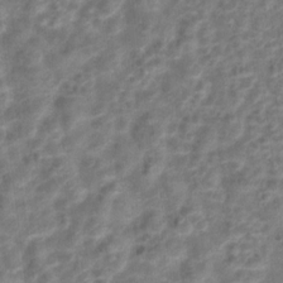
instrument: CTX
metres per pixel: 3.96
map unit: Hto
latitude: 6.6113
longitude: -31.6127
